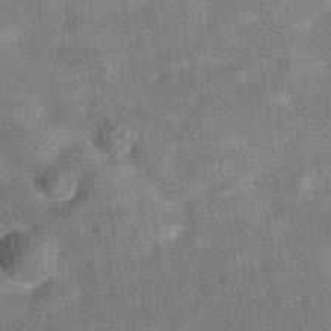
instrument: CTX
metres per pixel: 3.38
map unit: eAb
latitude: 35.3481
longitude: 110.9730
